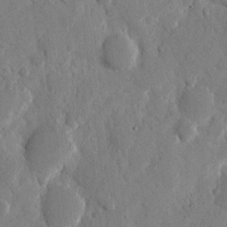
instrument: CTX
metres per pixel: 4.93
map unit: eHh
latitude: 11.4049
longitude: -67.5182
